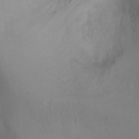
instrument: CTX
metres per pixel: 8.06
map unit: Ht
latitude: -2.4062
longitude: -33.7828
